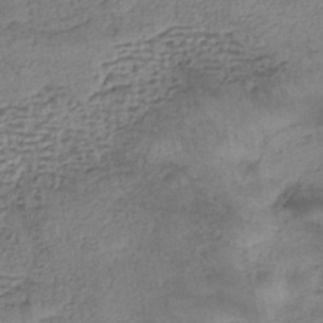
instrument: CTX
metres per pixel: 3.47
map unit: eHh
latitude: -42.5573
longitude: 120.0094
